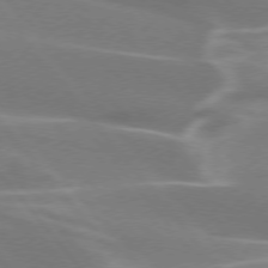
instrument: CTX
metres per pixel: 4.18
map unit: lApd
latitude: 75.1592
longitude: -63.4805
